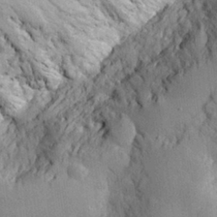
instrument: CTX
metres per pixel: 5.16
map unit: eHh
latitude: 29.9150
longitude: -78.9136
